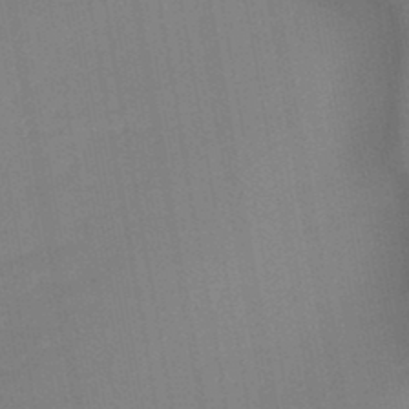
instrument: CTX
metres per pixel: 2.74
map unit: lHb
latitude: -45.1431
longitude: 67.5399
